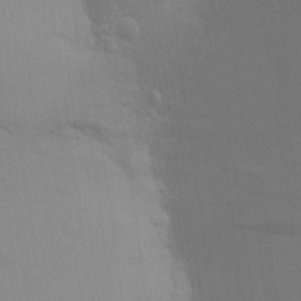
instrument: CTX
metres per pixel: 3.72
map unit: Aa
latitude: 25.2725
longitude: -145.4237
